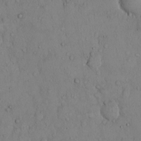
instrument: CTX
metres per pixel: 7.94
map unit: Hto
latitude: 10.3845
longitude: -57.8583
